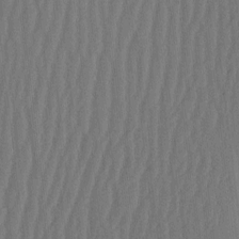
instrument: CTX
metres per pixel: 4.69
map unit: eHh
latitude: -2.5762
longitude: 14.3684
